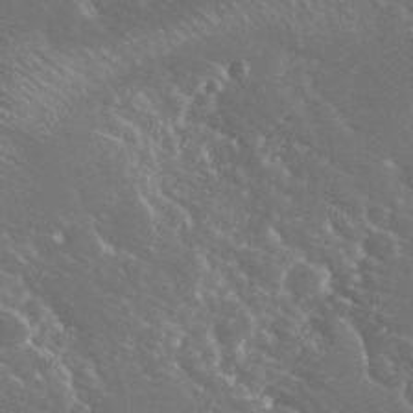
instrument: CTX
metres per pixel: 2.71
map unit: Nhu
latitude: 25.2914
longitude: -58.3845
